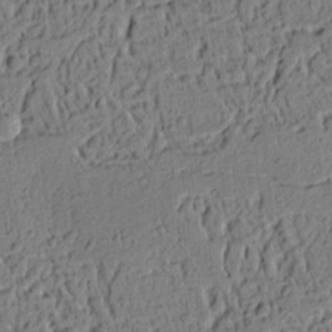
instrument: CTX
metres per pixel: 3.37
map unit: Ht
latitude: 8.5168
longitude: -75.6316
